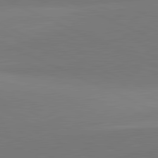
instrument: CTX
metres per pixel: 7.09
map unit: lApd
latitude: 81.8205
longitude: 151.0864
